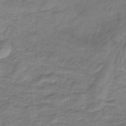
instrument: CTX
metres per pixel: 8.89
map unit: lHb
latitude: -33.0109
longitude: 68.8408
